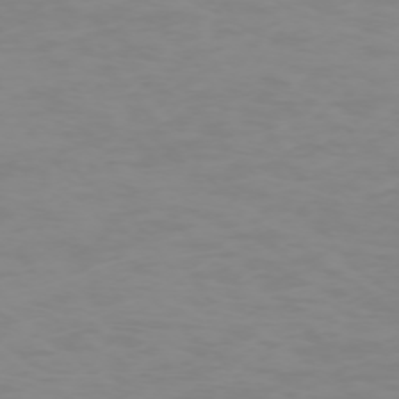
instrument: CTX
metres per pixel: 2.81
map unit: Ap
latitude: -74.5196
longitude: -81.5749
